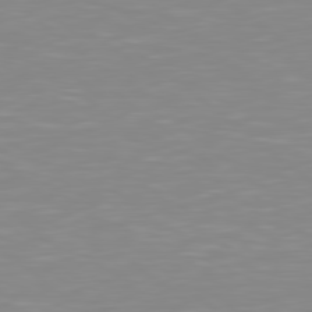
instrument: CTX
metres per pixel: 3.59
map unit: Hpe
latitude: 78.8380
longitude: -172.7057
